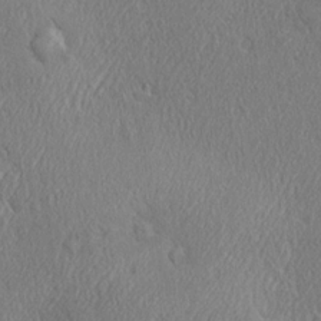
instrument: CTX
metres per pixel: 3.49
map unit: Ave
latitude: 21.7828
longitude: -136.6491
